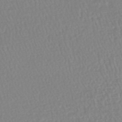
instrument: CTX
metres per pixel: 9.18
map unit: HNhu
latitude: -48.1984
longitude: 101.7855
